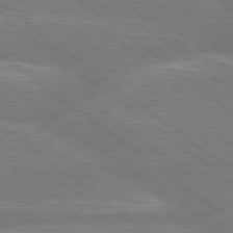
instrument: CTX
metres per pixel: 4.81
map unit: Hpe
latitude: 78.6869
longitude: -153.9528
